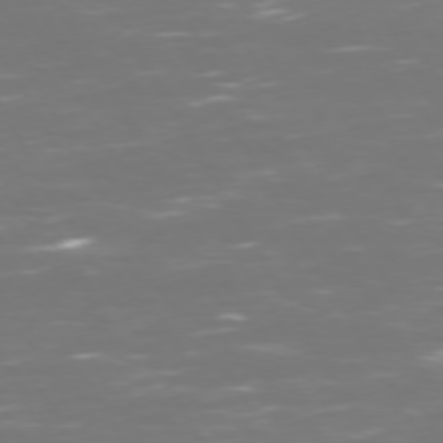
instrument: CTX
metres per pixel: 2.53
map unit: Hpe
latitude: 72.9136
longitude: -126.1767
